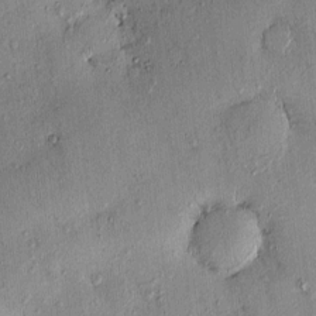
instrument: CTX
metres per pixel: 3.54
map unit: eHh
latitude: 0.0633
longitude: 15.8612
